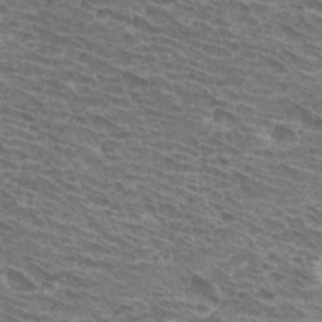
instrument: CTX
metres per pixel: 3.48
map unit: Hto
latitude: 32.1389
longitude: -41.6882
